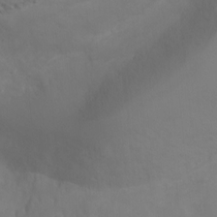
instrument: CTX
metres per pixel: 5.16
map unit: Ht
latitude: -1.3888
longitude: -20.7813
